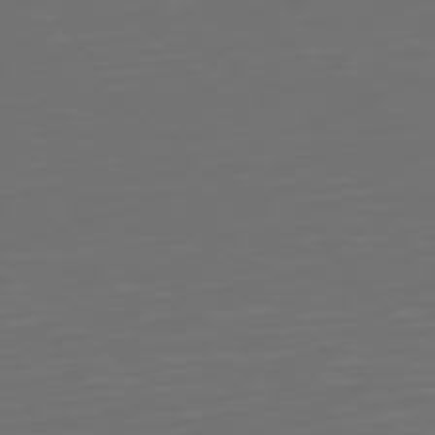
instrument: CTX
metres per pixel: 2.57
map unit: Hpe
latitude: 74.8569
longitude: -125.1403
